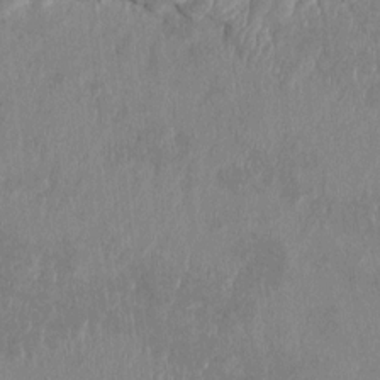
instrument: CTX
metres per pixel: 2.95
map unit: HNhu
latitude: 1.5371
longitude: -5.8961
